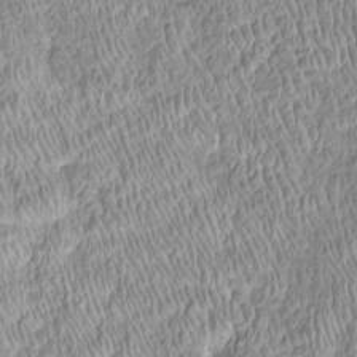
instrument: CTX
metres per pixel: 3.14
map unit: Htu
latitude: -5.3320
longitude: 157.4076
